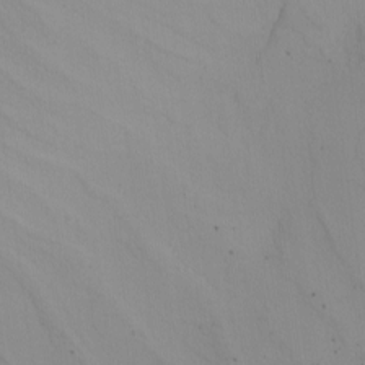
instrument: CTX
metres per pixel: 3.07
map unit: Nhu
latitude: -4.8408
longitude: -93.8772
